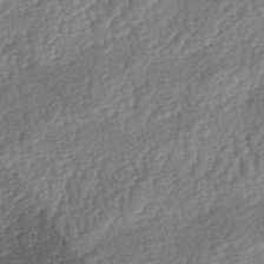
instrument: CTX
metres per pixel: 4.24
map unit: lAa
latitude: -3.2942
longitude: -127.6883
